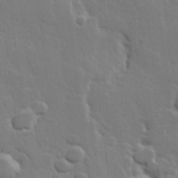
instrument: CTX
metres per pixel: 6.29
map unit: Hve
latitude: 22.4223
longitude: 148.4818
